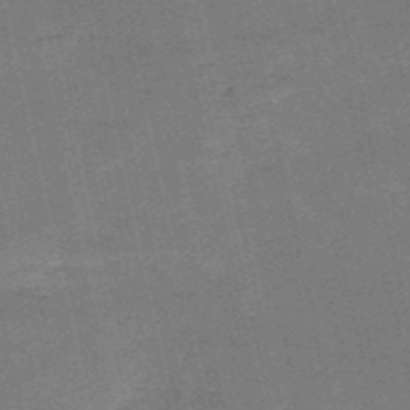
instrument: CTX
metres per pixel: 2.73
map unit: HNb
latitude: -52.0661
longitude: -41.2536
